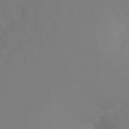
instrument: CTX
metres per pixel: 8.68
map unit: Ht
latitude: -10.4440
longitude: -34.8758
